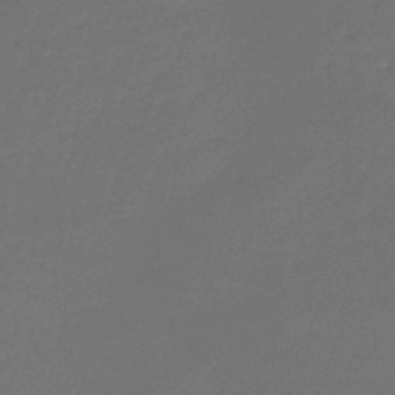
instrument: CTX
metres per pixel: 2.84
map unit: lHb
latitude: -46.4440
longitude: 63.0297
